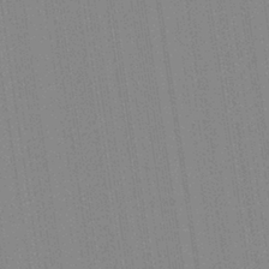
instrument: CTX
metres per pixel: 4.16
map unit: Aa
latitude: 28.2333
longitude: -147.2915
